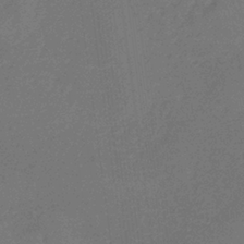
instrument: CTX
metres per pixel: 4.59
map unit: HNb
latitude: -35.7289
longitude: 54.7841
